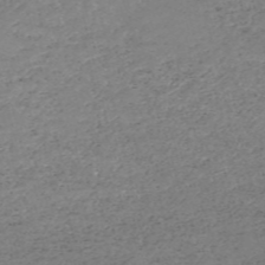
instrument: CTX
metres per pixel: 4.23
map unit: HNb
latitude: -53.8044
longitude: -36.1578
